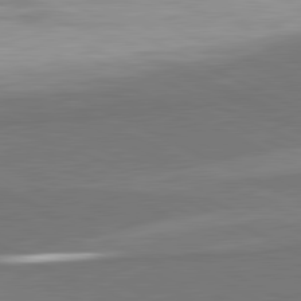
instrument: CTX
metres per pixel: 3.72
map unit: lApd
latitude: 81.5371
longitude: 157.6722
